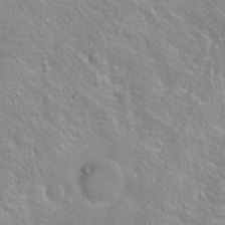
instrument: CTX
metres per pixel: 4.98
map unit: Htu
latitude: -4.2550
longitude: -87.8394
